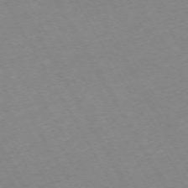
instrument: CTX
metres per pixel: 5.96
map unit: Hpe
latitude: -72.0850
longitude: 9.1620
